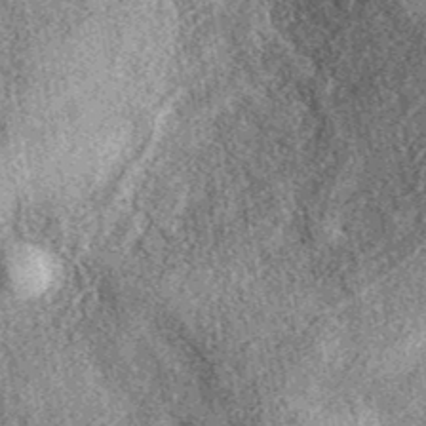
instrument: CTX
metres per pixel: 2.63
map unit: eAb
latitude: 39.1592
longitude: 108.3684
